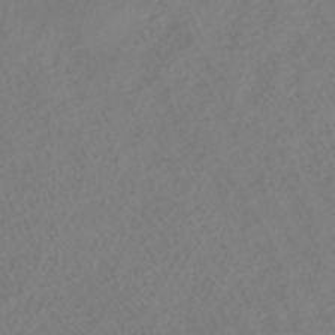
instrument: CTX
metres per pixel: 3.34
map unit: HNhu
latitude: -40.8408
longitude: 99.8044
